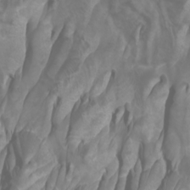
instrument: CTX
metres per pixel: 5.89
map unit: Htu
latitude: -1.2376
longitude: -76.2900
